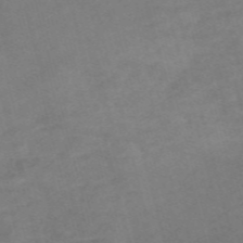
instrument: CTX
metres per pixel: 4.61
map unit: Nve
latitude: -58.4251
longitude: 59.0297
